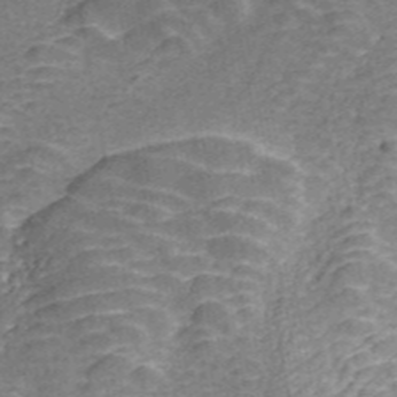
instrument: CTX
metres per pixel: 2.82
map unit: ANa
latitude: 45.5560
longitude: 38.5573
